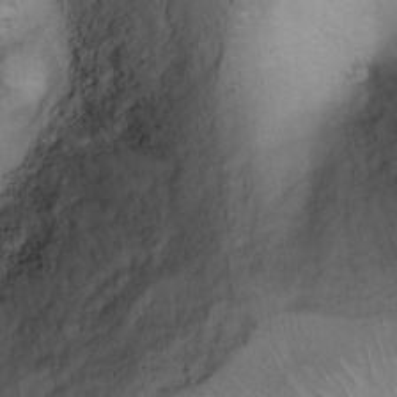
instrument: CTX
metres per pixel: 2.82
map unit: Ht
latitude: 7.4237
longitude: -30.0633
